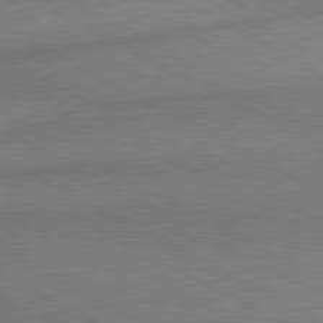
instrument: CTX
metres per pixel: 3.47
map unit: lApd
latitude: 80.4979
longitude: 165.3321
